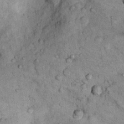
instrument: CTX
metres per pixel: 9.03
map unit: Nhu
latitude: 7.8772
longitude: -23.9150
